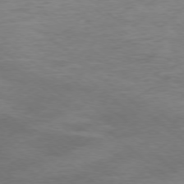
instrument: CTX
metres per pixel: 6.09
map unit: Ap
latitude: -77.9367
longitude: -92.4979
